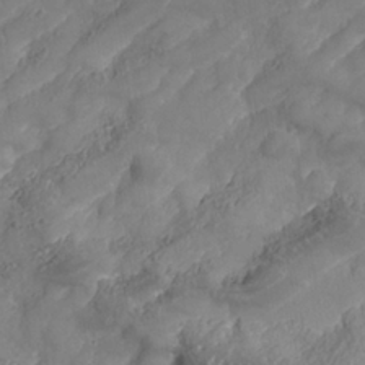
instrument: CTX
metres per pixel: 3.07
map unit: Nhe
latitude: -37.0675
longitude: 138.5574
